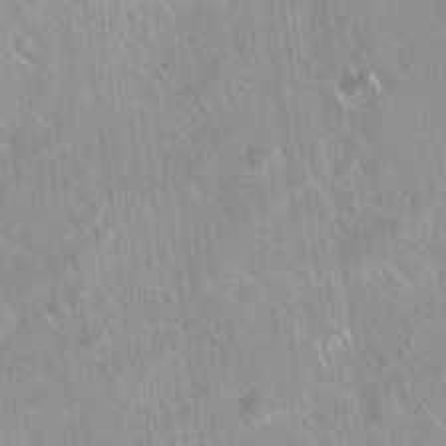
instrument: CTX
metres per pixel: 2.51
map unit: Hto
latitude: 20.5357
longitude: -53.8017
